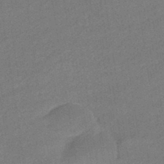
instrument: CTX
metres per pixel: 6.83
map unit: HNhu
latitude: -43.6721
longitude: 90.6141
